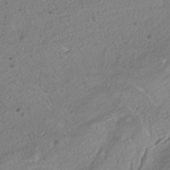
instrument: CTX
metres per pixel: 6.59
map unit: ANa
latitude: -37.7288
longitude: 94.4818
